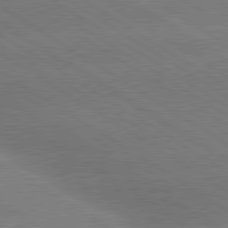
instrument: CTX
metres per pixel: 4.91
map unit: lApd
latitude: 79.9906
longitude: -152.0444
